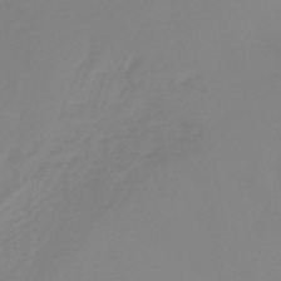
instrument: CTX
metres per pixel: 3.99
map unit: eHb
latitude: -46.1039
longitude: 81.0487
